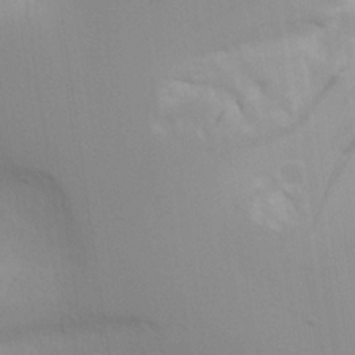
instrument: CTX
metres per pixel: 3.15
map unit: Aa
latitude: 25.9906
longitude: -131.5560
